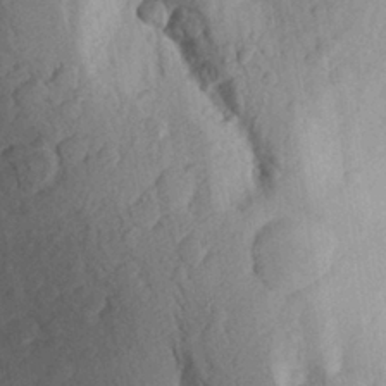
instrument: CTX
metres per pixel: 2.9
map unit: Aa
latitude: 27.7450
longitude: -148.3278
